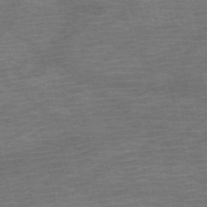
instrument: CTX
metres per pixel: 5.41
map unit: HNb
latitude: -54.1417
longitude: -44.6868
